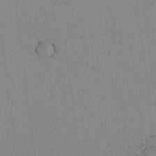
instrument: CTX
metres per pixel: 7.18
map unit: lAvf
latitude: -5.9178
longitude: -114.8380
